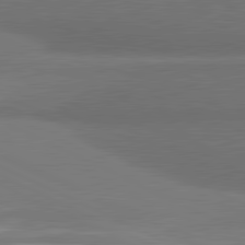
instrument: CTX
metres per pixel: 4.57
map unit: lApd
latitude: 81.4993
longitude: 175.7288
